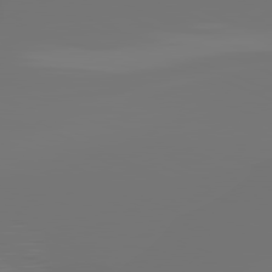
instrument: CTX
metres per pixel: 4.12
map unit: lApd
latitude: 81.5749
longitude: -153.6883
